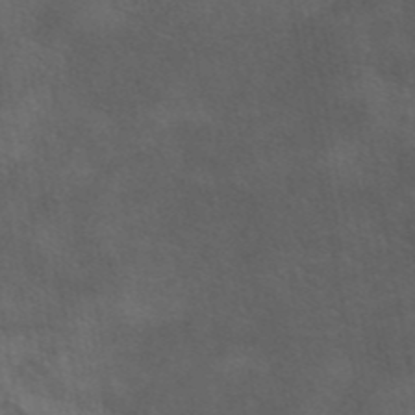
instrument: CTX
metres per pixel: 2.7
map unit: eAb
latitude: 43.9717
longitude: 103.5021
